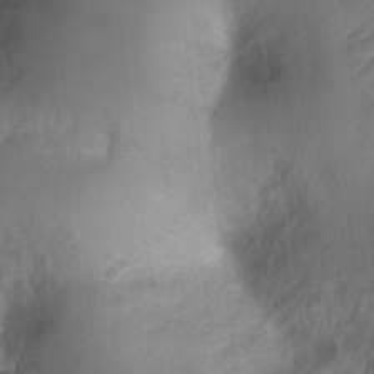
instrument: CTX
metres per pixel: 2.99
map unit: Ht
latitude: -2.8596
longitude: -28.6490
